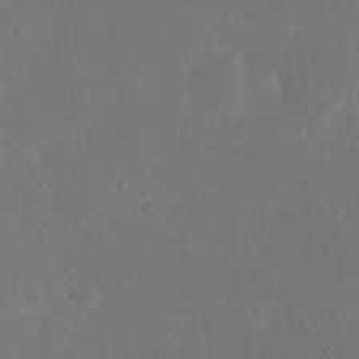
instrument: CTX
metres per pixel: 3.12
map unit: eHh
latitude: 18.3278
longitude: -70.8758
